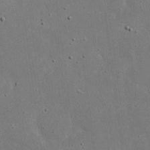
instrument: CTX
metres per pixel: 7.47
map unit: eHh
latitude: 20.2145
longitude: -71.8205
